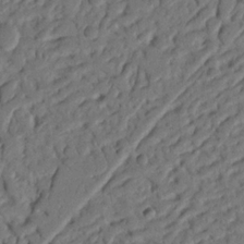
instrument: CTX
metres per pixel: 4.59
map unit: Nhu
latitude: 20.3090
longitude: -77.8583
